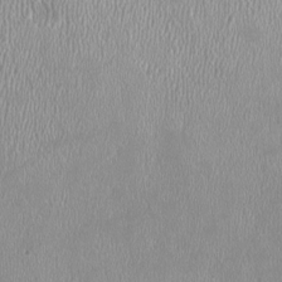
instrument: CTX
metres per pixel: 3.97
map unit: HNhu
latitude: -1.5022
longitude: -0.4601
